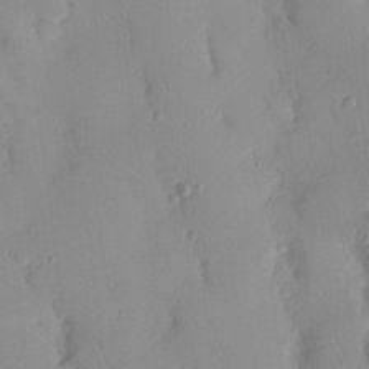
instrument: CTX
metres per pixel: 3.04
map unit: Nhu
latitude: 16.6679
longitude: -78.8569
